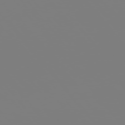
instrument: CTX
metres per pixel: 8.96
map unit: Hpe
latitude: 75.7828
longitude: -142.5735
